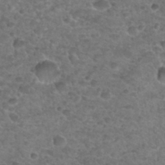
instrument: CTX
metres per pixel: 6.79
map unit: Hto
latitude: 32.1767
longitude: -50.0633
